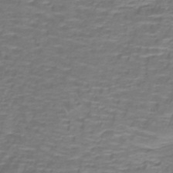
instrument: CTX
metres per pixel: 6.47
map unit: lHb
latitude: -41.0675
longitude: 58.3495
